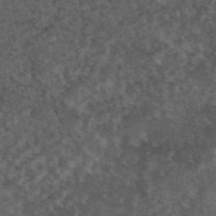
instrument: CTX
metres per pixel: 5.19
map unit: eAb
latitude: 45.1214
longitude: 116.0472
